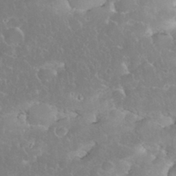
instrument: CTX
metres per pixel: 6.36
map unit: eHh
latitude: 35.2348
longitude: -63.7828
